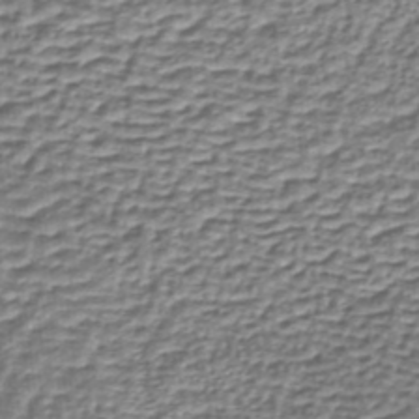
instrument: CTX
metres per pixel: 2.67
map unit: lHb
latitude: -35.6344
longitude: 60.1039
